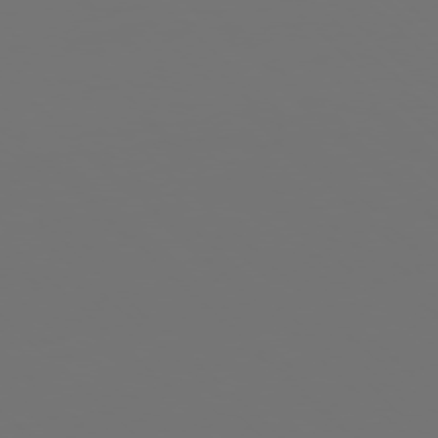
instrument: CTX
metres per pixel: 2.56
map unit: Ap
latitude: -77.4454
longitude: -61.9717
